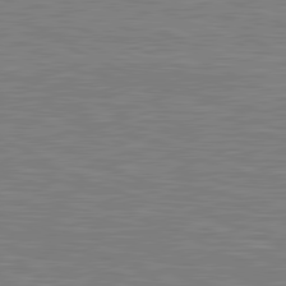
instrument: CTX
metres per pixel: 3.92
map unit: lApd
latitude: 81.1781
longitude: -170.5924
